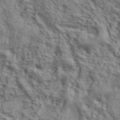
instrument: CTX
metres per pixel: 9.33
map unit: ANa
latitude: 43.0459
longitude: 54.7085
